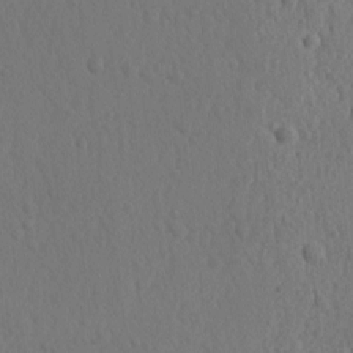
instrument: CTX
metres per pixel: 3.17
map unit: lAvf
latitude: -9.5966
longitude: -120.6302
